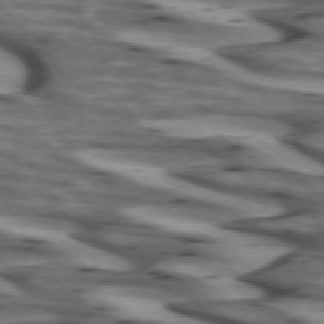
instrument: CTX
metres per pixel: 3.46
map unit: lApd
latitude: 73.1215
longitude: -57.3292
